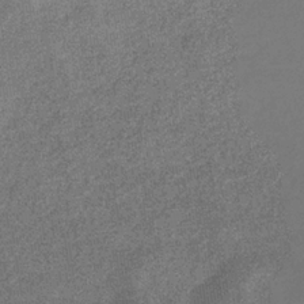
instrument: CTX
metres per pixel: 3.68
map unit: eHb
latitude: -33.8989
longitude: 78.3495
